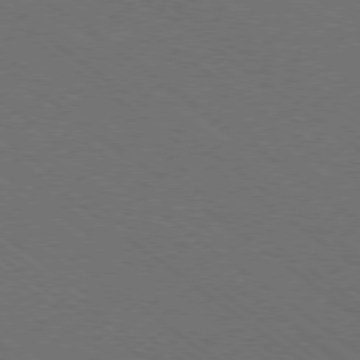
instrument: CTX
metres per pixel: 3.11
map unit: Ap
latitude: -78.8975
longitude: -64.0255
